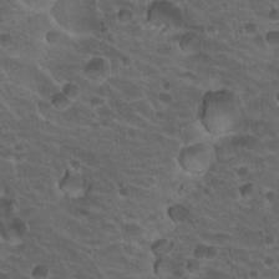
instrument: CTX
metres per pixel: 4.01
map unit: Hto
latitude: 19.7071
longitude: -32.6490
